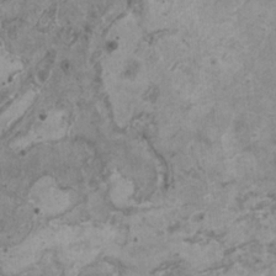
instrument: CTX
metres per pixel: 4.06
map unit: HNhu
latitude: 0.7624
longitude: 4.3306
